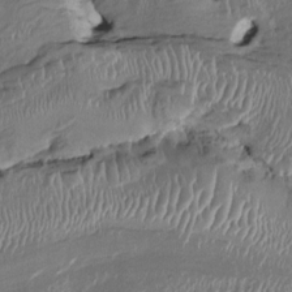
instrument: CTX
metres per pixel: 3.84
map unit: HNhu
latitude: 3.0836
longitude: -5.5938
